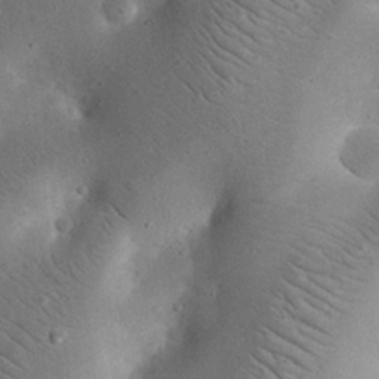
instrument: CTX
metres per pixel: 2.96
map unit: eHh
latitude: 23.4804
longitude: -67.2914
